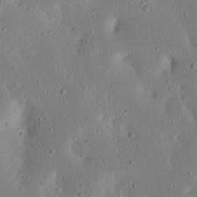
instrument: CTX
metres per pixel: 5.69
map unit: Nhu
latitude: 22.9136
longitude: -72.8191
